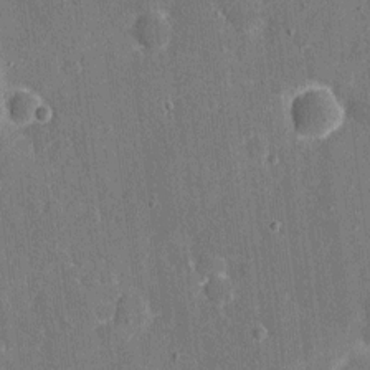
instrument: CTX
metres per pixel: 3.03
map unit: eHh
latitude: 6.2900
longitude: -67.9717
